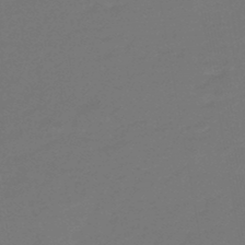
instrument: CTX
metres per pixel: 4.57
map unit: eHb
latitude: -47.4076
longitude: 88.3684
